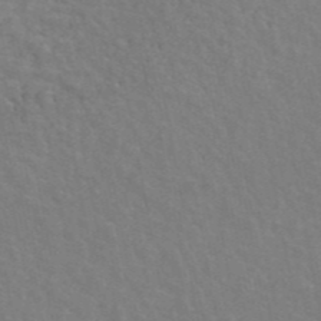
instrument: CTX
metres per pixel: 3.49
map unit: ANa
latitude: 45.0080
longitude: 25.7477
